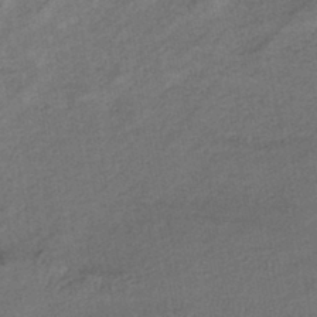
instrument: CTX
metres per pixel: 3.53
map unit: eHb
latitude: -42.1416
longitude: 84.1227
